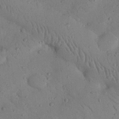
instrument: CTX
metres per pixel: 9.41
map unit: Nhu
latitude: 23.0836
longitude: -74.4979
